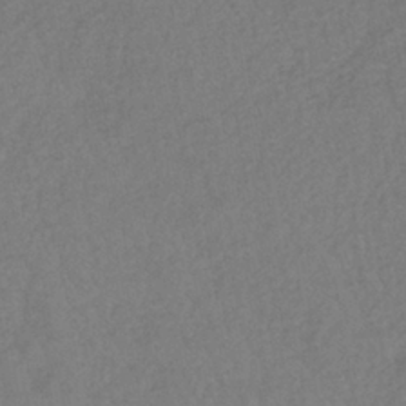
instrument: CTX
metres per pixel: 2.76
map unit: lHb
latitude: -37.6344
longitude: 69.1620
